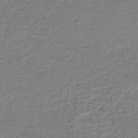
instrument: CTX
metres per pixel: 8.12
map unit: lHb
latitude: -43.2942
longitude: 69.4643
